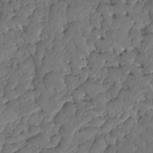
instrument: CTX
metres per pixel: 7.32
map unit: HNhu
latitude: -25.0675
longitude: 49.6155
